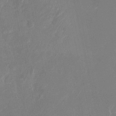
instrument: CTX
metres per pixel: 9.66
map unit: Nhu
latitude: -23.4266
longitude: -72.7247
